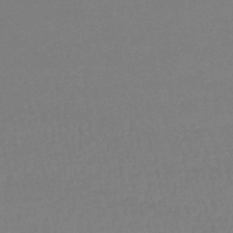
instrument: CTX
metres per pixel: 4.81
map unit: lHb
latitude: -45.4265
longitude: 63.0486
